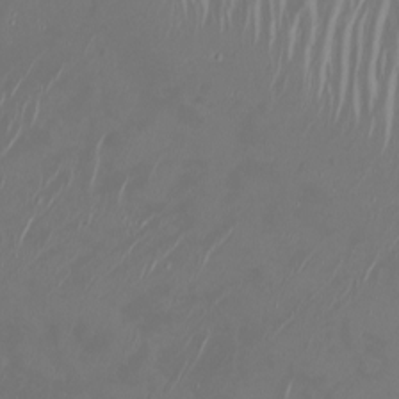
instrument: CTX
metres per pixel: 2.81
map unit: Htu
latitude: -7.0297
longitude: -70.6112
